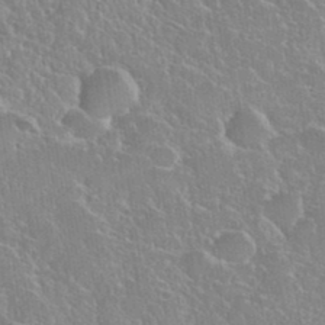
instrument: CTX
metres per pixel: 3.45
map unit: eHh
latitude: 37.7828
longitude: -61.2537
